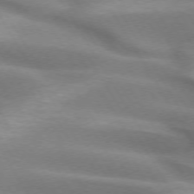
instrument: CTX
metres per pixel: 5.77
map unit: lApd
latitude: 72.7058
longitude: -51.8961
